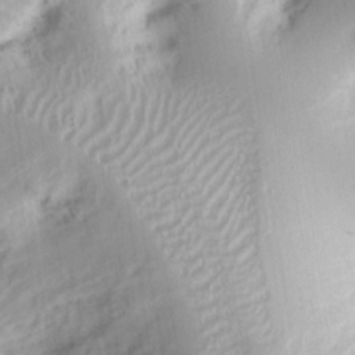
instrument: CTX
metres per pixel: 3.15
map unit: eHh
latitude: 8.8191
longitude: -74.8191
